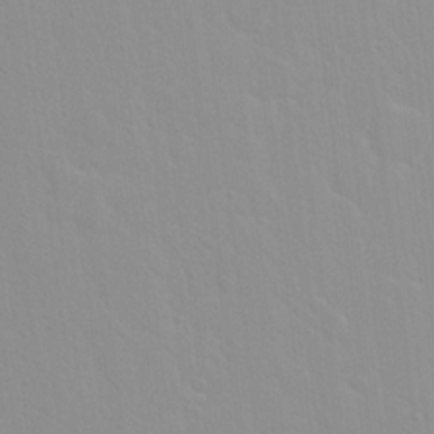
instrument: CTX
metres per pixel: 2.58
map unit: Hto
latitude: 16.3656
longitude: -39.3671
